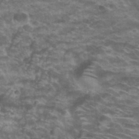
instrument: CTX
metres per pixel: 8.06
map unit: Hto
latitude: 34.0822
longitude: -42.8947
